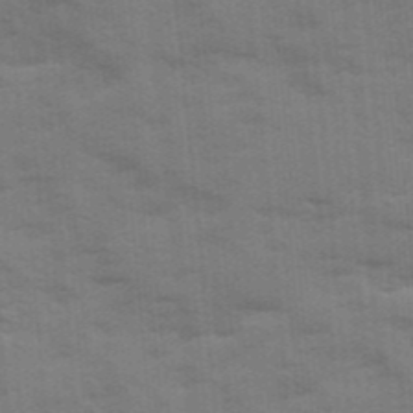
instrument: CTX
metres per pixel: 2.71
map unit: Ave
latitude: 11.8017
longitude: -102.1200
